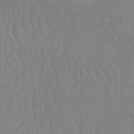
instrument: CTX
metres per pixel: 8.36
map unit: lHb
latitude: -40.5574
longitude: 67.5399
